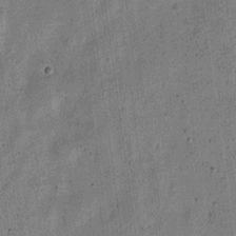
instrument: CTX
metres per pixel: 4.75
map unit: Nve
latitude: -23.5588
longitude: 106.6330
